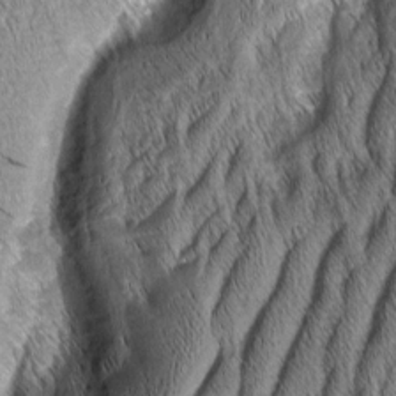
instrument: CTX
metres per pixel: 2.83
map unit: Aa
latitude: 6.6679
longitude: -131.0648
